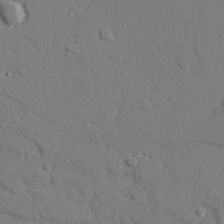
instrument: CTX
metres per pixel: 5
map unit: lAvf
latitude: 27.4049
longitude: -109.0647
